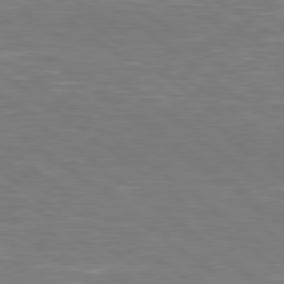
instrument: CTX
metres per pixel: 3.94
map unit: Hpe
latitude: 78.9514
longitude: -126.4223
